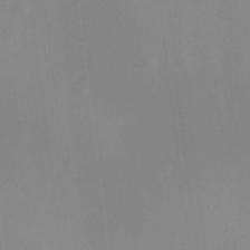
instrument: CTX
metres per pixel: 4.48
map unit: HNhu
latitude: 11.3860
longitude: 11.5021
